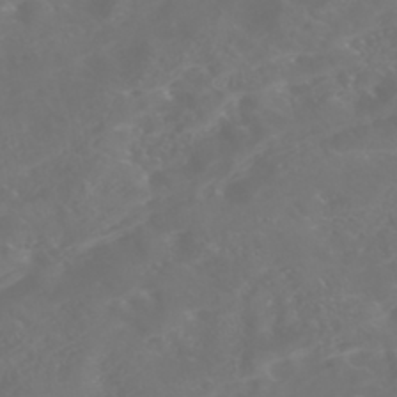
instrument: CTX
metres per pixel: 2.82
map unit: Nhe
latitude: -46.5196
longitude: 153.2376
